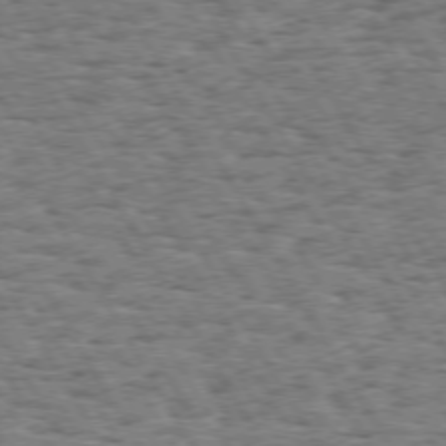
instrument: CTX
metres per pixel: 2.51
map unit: Hpe
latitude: 73.5183
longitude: -139.3859
